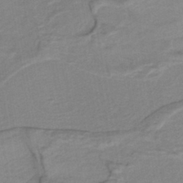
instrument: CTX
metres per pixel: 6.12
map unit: lHb
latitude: -40.2361
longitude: 52.9730
